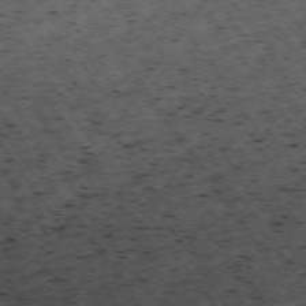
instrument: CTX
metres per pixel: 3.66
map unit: Hpe
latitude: -74.2929
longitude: 4.0283
